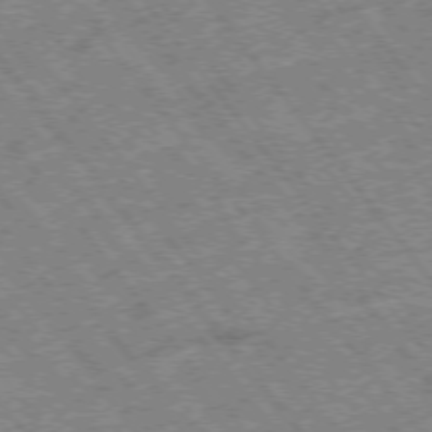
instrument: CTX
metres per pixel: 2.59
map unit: Hpe
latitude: -75.4266
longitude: -20.6302
